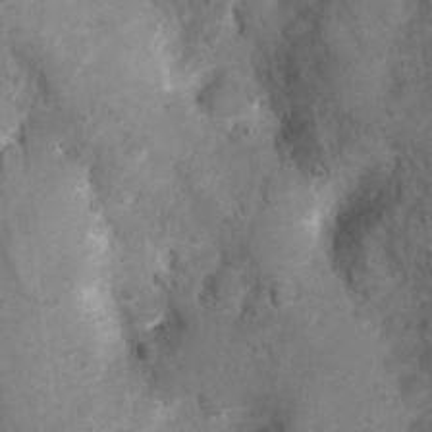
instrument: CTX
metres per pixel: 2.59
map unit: Ht
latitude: 4.4223
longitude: -29.8205
